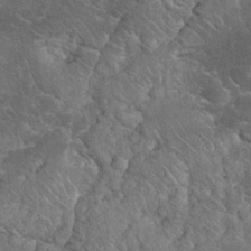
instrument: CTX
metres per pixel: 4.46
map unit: eHh
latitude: 33.5560
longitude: -65.8583
